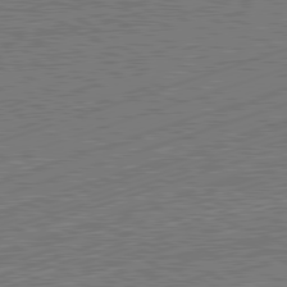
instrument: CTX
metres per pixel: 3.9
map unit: Hpe
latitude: -82.2928
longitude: 18.8975
